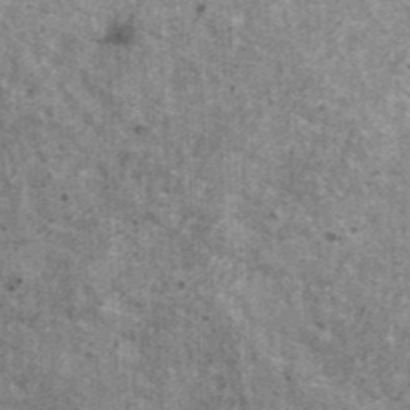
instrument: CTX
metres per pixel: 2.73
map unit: HNhu
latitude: 2.2144
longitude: 4.8408
